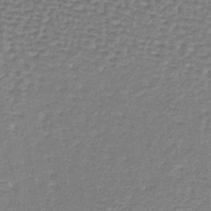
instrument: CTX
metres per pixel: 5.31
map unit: lHb
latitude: -36.7463
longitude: 59.5966
